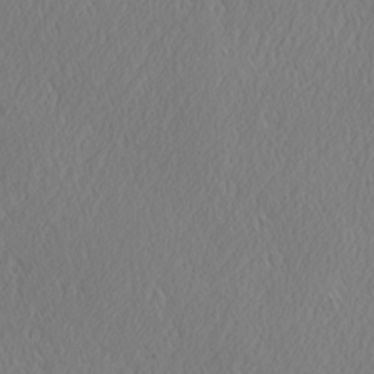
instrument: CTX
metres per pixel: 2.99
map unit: Ave
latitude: 21.5938
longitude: -136.7435
